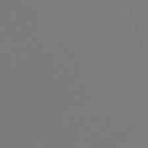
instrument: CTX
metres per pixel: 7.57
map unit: eHh
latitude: -62.6707
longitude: 51.2943
